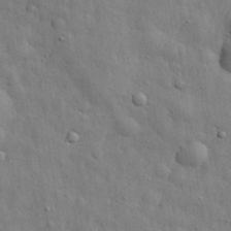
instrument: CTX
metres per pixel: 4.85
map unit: eHh
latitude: 29.8961
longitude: -75.9906
